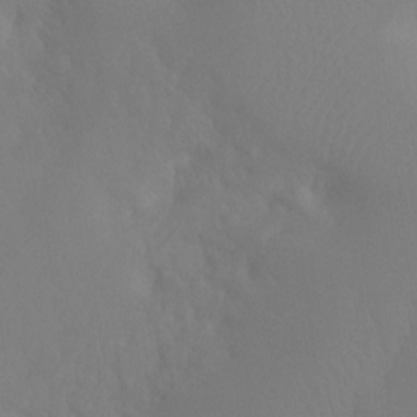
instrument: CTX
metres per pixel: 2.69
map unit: Ht
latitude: -8.0850
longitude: -32.0255
